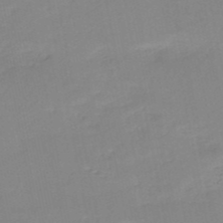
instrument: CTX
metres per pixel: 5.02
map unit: HNb
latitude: -51.5588
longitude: -50.0255
